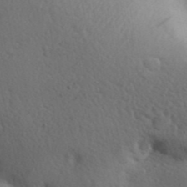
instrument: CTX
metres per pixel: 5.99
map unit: Aa
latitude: 31.1592
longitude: -146.3657
